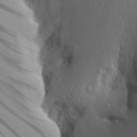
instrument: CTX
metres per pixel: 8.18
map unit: Aa
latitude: 27.1403
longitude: -136.1578
